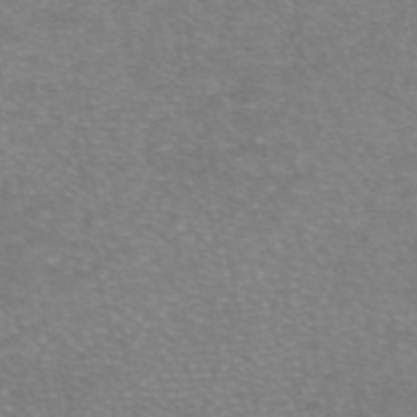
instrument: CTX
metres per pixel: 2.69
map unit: eAb
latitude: 46.0444
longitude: 102.1228
